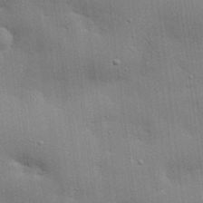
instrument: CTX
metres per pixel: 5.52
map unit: eHh
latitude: 28.6112
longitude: -82.8002
